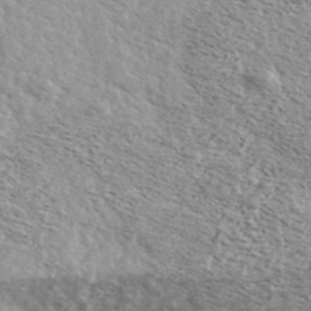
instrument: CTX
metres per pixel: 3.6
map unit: Ave
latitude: 39.0458
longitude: -108.5167
